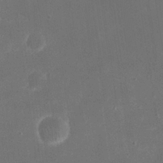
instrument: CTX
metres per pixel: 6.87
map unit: eHh
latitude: 20.1767
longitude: -68.9325
